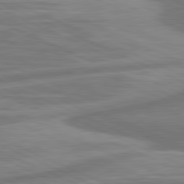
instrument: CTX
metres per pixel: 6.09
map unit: lApd
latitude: 81.5182
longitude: -175.4993
